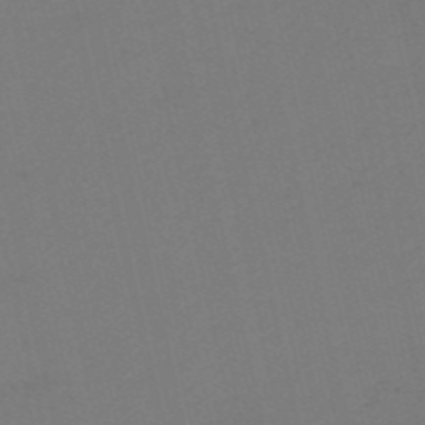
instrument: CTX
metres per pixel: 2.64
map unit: HNb
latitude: -55.4455
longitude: -39.0836
